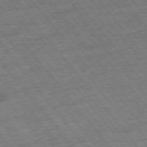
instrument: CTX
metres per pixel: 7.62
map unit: Hpe
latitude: -75.8045
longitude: -21.8961
